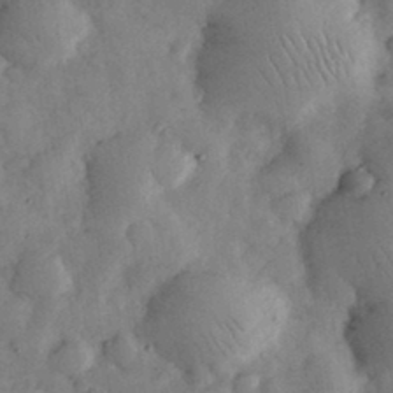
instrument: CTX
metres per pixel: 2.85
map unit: eHh
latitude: 34.3656
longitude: -69.3482
